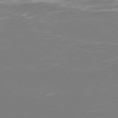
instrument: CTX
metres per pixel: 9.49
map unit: Hpe
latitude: 75.9528
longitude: -132.5168
